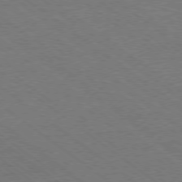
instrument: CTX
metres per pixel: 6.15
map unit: Ap
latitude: -78.7085
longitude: -83.0836
